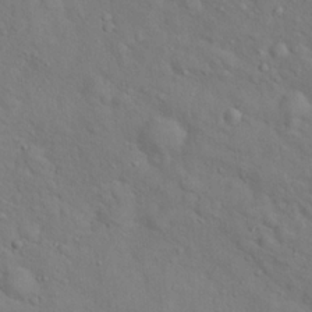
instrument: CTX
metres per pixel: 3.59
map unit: Hto
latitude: 18.4601
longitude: -53.4616
